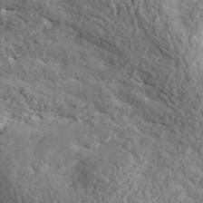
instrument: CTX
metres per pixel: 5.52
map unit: ANa
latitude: 44.3278
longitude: 45.2376
